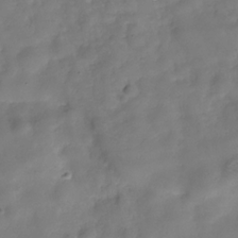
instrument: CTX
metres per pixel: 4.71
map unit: Hve
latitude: -30.6329
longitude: 94.9352
